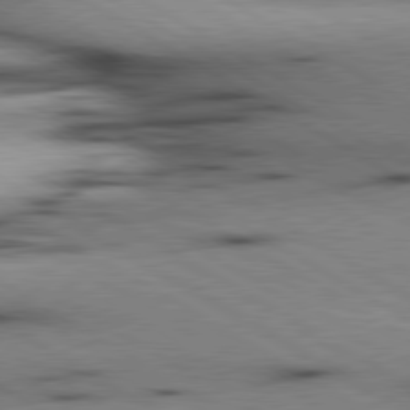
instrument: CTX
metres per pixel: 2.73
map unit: lApd
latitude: 80.0822
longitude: 162.7652
